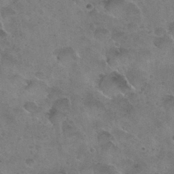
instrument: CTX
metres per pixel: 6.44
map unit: Nhu
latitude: 30.4601
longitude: -54.0633
